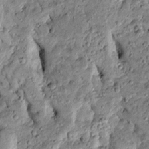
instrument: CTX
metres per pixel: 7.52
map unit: Htu
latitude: -3.9367
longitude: 156.6518
